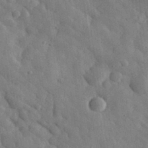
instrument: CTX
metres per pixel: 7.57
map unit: eHh
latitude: 32.2145
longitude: -77.9150
